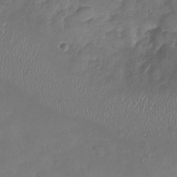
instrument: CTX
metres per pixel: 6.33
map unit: Nhu
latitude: -19.2376
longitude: -57.1592
